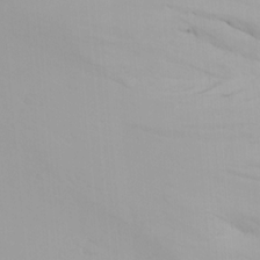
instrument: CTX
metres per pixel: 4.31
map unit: Ave
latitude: 21.6883
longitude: -137.8584
